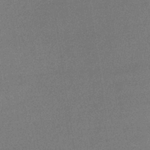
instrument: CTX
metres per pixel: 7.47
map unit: lHb
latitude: -36.5762
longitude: 68.5006
